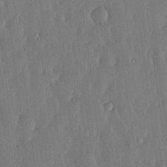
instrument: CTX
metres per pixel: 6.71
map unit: lHvf
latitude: 18.9891
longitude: -116.7246
